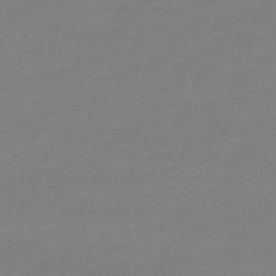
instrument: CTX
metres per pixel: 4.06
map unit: eHb
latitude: -45.9367
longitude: 88.2928
